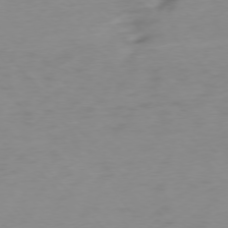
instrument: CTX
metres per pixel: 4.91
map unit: Ap
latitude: -76.4062
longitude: -70.9702
